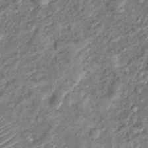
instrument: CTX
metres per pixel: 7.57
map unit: Hto
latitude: 14.6491
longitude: -30.2145
